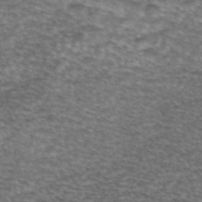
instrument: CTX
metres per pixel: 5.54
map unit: eAb
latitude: 45.2726
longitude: 102.8975
